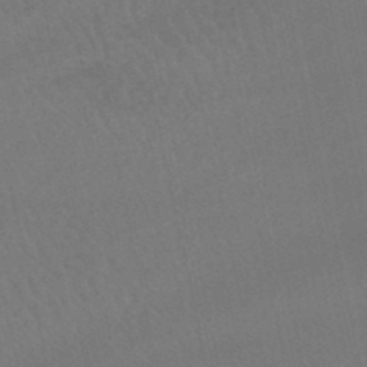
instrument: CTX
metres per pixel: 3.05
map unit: lHb
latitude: -46.5196
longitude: 77.5210
